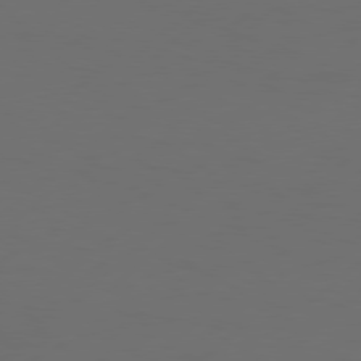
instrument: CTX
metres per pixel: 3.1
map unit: Hpe
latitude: 77.7260
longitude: -126.0822
